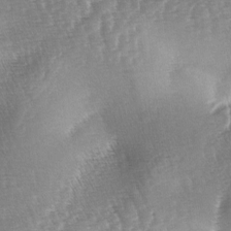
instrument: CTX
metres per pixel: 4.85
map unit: lAa
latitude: -4.6707
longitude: -128.5923
